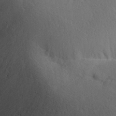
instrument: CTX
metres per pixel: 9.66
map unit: Aa
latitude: 29.6505
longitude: -133.7072
